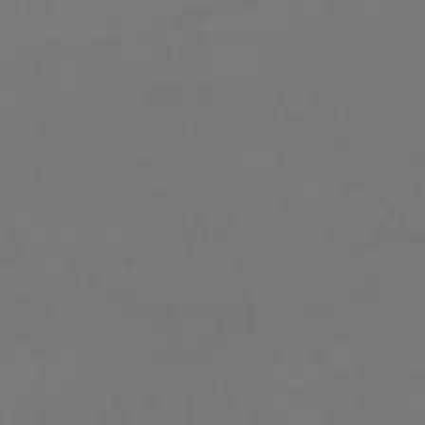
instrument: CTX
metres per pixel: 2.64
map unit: lHb
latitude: -45.6155
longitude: 61.1809
